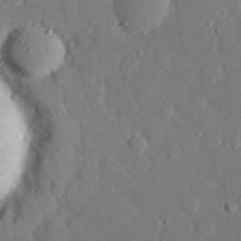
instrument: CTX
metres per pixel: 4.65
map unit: eHh
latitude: 28.6112
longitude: -80.7435
